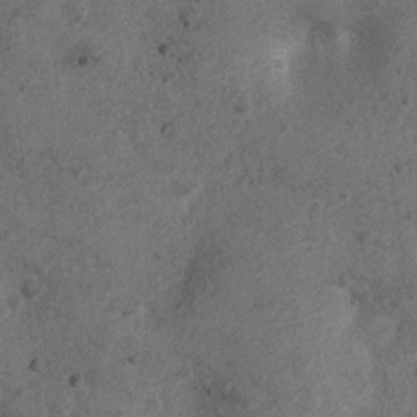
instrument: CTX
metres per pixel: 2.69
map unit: Nhu
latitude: 6.2334
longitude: -22.5546
